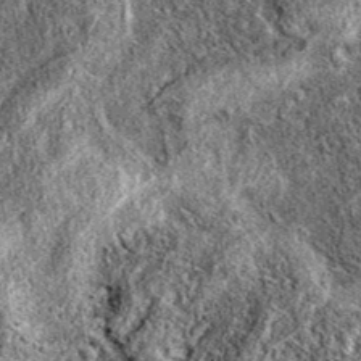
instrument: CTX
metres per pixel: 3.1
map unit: eAb
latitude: 38.6301
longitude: 111.2376
